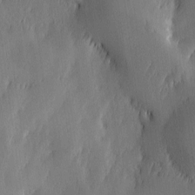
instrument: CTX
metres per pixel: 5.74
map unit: Ave
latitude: -10.9542
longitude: -121.7639
